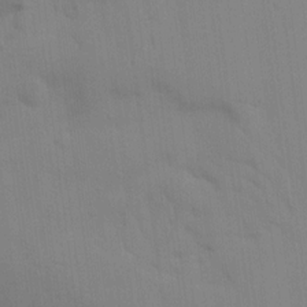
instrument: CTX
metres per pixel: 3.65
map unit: Ave
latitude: 17.3104
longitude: -128.9325
